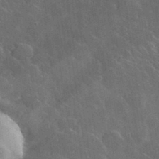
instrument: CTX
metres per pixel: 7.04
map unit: lHvf
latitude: 36.9136
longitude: -90.5168
